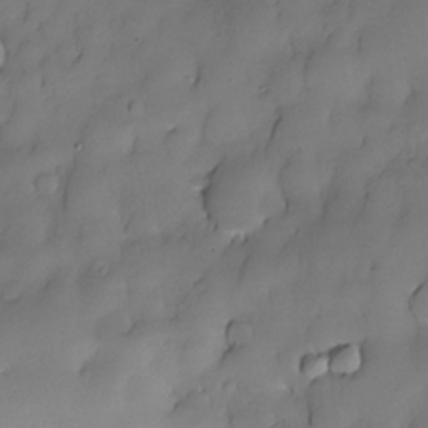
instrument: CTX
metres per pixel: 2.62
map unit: Nhe
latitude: -30.9352
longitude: -139.9339
